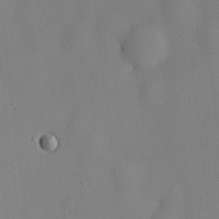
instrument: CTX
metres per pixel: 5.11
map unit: HNhu
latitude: 13.9717
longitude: 14.0850
